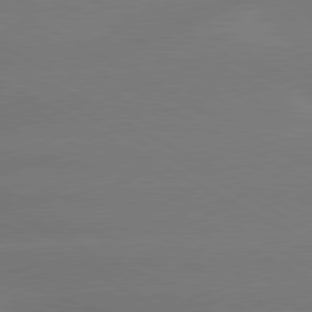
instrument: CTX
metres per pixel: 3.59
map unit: lApd
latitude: 80.7057
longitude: -147.2726
